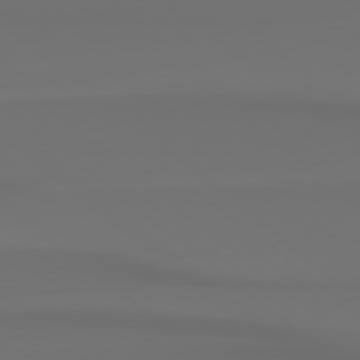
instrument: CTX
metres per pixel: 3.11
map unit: Hpe
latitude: 78.2334
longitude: -133.8017
